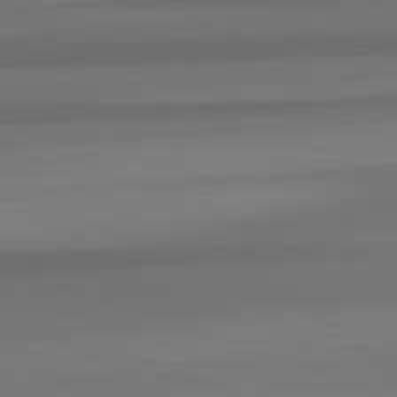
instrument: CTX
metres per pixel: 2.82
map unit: lApd
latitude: 82.7057
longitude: 176.0661
